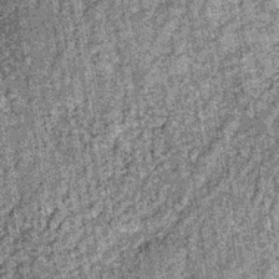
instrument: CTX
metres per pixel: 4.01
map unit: lHb
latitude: -36.1983
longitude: 66.9920
